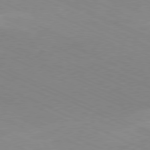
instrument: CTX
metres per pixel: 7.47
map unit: Ap
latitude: -80.4251
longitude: -67.1970
